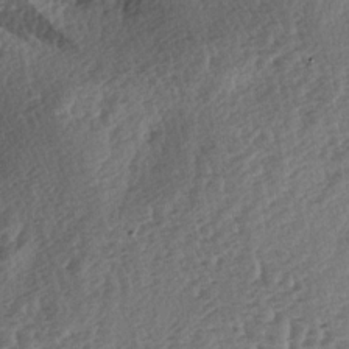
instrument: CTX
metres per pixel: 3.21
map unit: lAa
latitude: -3.5021
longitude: -127.1592
